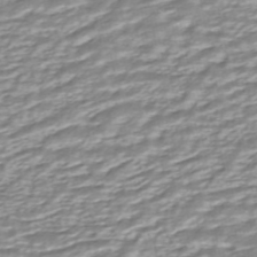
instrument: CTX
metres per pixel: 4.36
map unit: ANa
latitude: -44.5196
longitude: 104.5951
